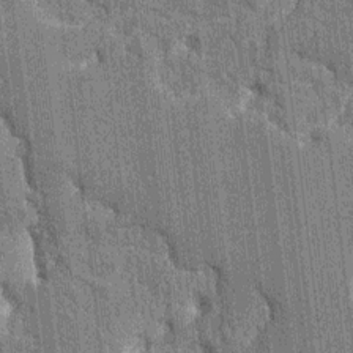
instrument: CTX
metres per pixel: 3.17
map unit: HNhu
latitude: 7.7261
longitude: -5.9717
